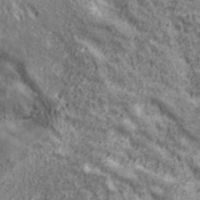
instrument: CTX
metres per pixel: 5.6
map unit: eHh
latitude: 43.4238
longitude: -88.3279
